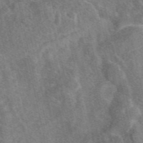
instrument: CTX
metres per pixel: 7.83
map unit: eAb
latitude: 47.4616
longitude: 119.1620
